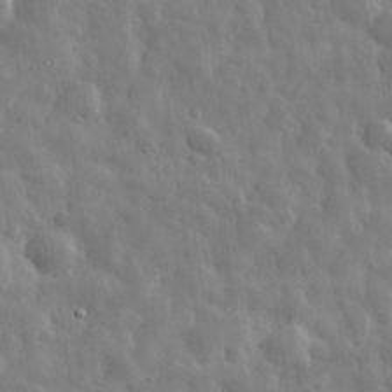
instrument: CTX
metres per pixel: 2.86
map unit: eHh
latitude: 31.8962
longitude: -71.2348
